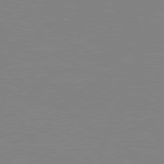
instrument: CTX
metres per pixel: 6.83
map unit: Hpe
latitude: 79.0837
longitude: -124.1766
